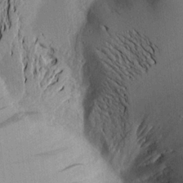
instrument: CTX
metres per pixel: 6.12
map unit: Aa
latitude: 16.4412
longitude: -148.0822
